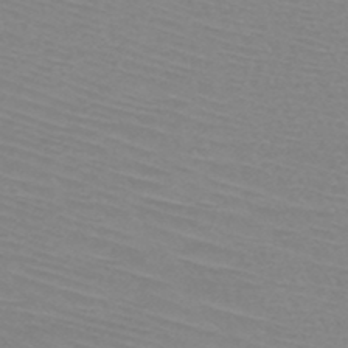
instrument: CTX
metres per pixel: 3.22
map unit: HNb
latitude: -45.5399
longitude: -42.4412
